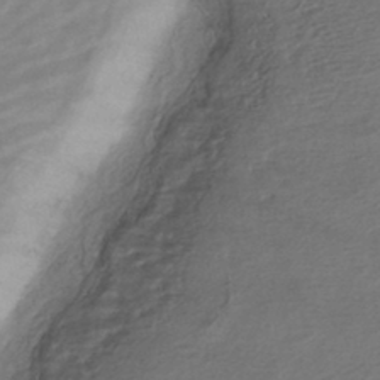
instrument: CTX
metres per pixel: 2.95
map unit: HNhu
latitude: -45.0109
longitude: 102.3117
